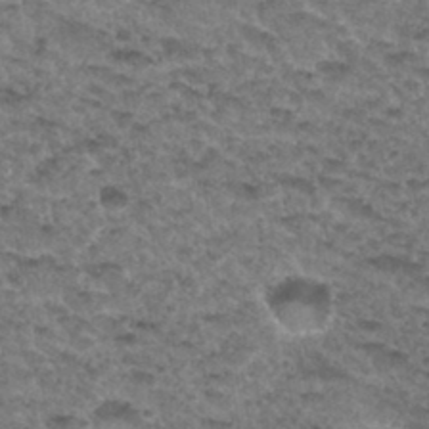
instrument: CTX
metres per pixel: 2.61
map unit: Hto
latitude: 33.4615
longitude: -48.5168
